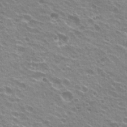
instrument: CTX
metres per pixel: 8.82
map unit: Hto
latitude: 22.6868
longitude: -32.1578
